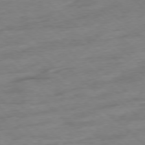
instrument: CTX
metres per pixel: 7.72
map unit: Ap
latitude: -77.9178
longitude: -97.8016
